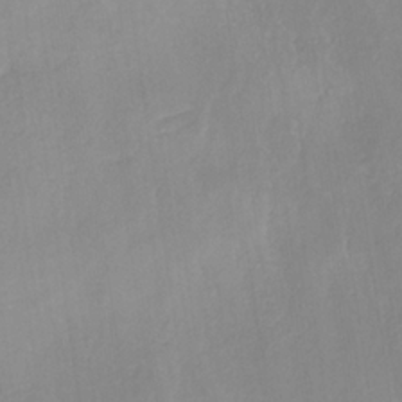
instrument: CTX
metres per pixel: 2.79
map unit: HNb
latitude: -31.8989
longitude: 57.9556
